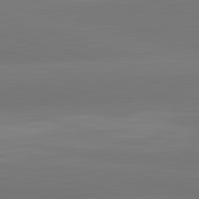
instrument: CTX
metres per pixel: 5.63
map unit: lApd
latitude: 83.5938
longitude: -133.2159
